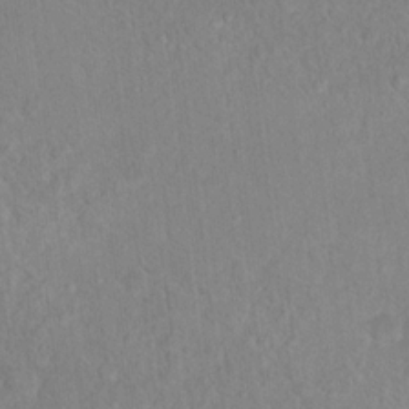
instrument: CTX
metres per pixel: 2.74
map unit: Hto
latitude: 16.6679
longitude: -39.8772
